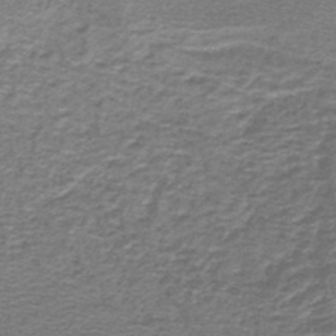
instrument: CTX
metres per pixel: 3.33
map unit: lHb
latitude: -44.6519
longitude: 56.7841
